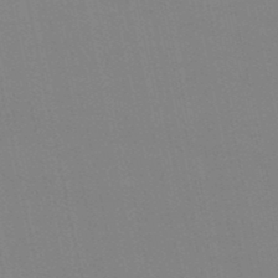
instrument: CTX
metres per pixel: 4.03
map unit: eHb
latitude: -50.0472
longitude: 68.4251
